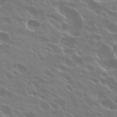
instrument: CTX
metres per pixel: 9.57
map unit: Hto
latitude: 27.6127
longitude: -41.2348
